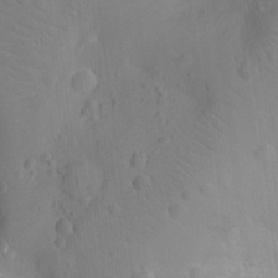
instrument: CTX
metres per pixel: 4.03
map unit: Ht
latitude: -10.3117
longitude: -22.7435
